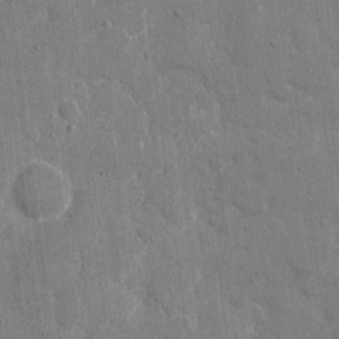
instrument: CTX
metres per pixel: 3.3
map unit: eHh
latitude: 8.7435
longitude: -67.9339
